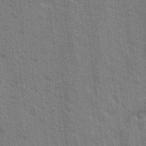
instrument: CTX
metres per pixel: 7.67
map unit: Nhu
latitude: 18.5734
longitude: -30.7625
